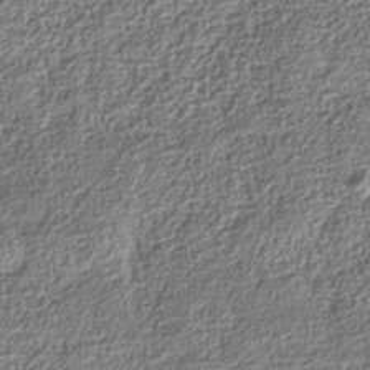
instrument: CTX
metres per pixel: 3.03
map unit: Nhe
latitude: -36.0283
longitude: -129.9717
